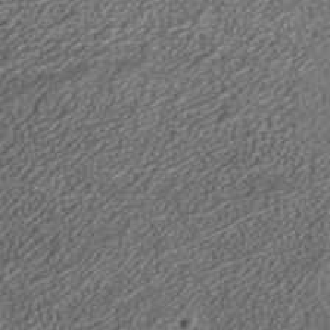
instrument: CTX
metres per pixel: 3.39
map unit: ANa
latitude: 37.3293
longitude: 19.7289
